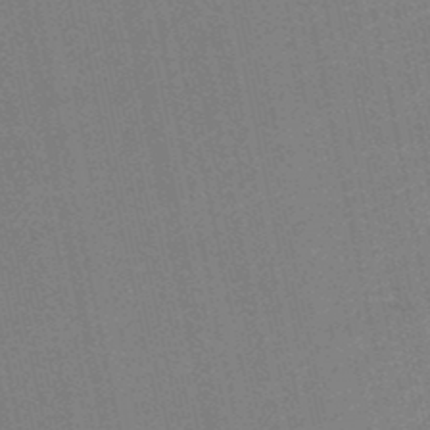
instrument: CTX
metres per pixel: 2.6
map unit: HNb
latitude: -48.4629
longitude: 58.9730
